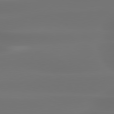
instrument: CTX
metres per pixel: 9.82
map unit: lApd
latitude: 79.8206
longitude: -138.2900
